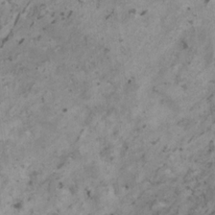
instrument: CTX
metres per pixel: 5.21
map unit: HNhu
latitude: 0.3089
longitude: 4.4440
